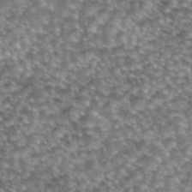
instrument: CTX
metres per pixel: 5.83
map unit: eAb
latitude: 44.9325
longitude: 105.2943
